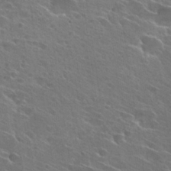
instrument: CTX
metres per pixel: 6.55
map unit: Hto
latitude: 26.6680
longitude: -41.5560
